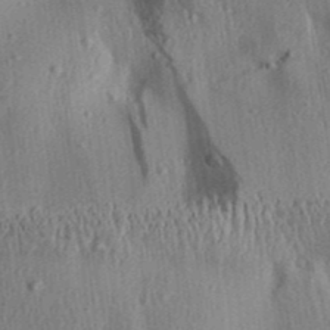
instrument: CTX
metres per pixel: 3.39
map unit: Aa
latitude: 30.4412
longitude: -136.8947
